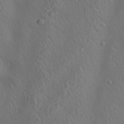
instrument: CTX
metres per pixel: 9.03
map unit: lAa
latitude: 22.6679
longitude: -138.1200
